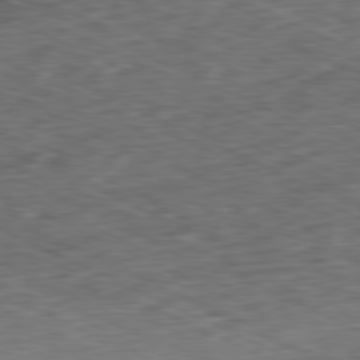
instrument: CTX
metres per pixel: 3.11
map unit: Ap
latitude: -81.1431
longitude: -71.6883
